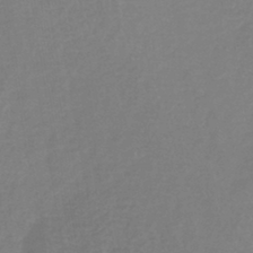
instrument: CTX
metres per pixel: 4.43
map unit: lHb
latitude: -41.9556
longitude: 59.2753
